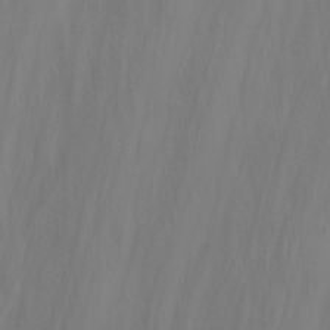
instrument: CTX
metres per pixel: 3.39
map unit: Nhu
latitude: -4.7652
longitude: -83.3292
